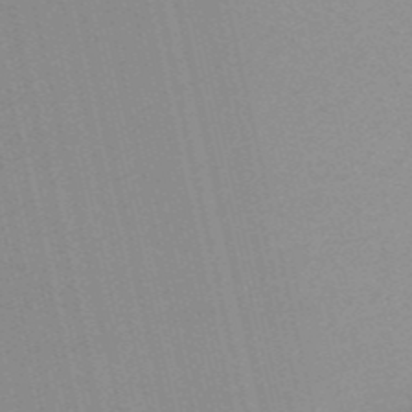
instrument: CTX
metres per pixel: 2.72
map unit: HNb
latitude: -54.8219
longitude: -41.1970
